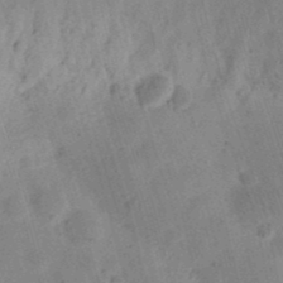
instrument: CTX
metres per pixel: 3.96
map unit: Ht
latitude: 11.6883
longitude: -74.6679
